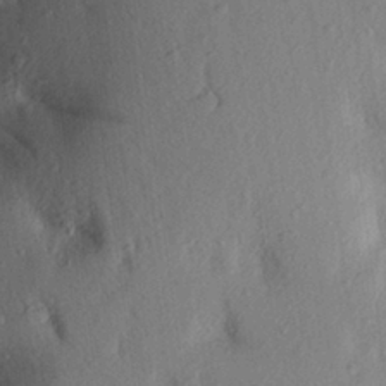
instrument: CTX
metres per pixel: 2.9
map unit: Aa
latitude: 24.8002
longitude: -150.3656
